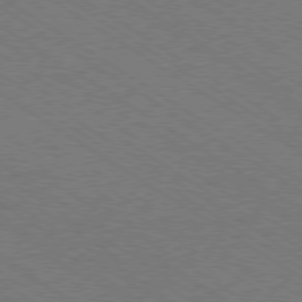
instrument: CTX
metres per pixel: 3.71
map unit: Ap
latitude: -79.9367
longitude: -65.8772
